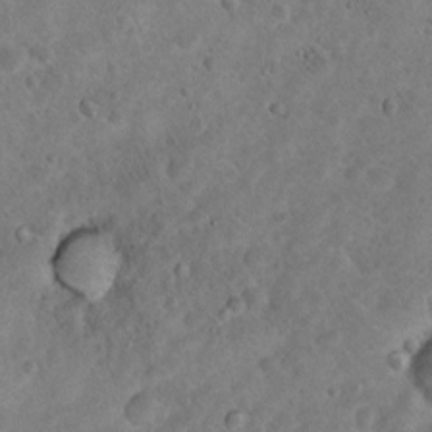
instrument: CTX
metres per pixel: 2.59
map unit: Nhu
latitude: 9.1592
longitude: -22.9325
